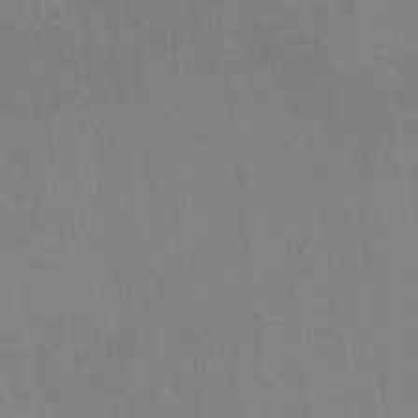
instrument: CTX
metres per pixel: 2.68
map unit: HNhu
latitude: -1.0109
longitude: -6.8191
